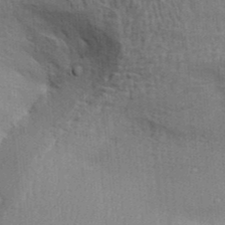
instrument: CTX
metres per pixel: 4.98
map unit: Aa
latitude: 31.0837
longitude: -135.1214
